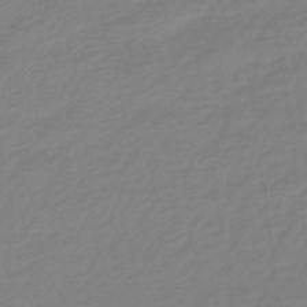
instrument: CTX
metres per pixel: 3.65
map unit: eHb
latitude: -44.7463
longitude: 89.4454
